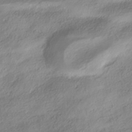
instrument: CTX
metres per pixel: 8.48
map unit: HNhu
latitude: -41.1053
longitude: 102.0850
